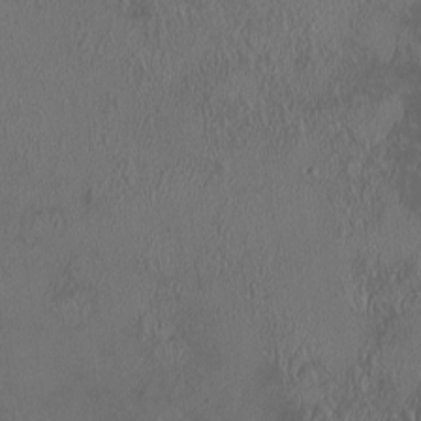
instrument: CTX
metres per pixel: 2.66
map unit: HNhu
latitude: 5.6505
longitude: 13.2187
